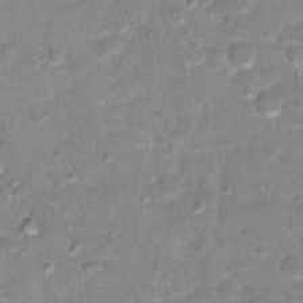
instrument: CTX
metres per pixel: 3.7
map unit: Hto
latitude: 17.1025
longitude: -35.5749
